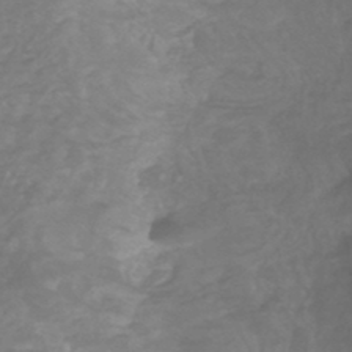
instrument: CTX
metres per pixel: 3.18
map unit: HNhu
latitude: -47.9556
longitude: 28.0661
